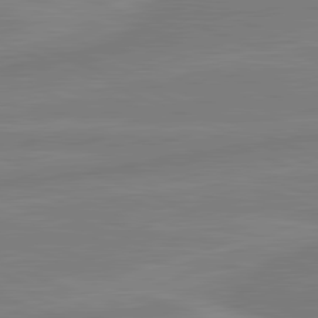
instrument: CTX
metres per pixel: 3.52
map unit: lApd
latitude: 81.7639
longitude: -174.6491
